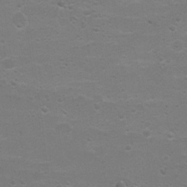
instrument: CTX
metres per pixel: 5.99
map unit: Nhu
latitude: 4.2145
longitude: -27.0459
